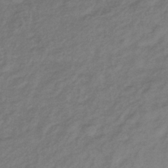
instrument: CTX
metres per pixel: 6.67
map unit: lHb
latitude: -37.1620
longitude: 71.8422
